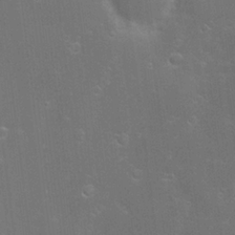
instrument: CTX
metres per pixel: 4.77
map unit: Hve
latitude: -11.1998
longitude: 174.7652
